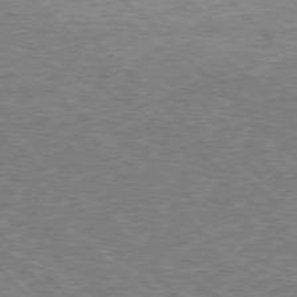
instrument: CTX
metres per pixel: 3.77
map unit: Hpe
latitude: -77.8422
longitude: 16.1795
